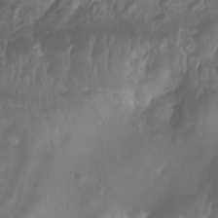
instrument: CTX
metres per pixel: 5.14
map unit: Aa
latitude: -8.3306
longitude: -77.8205
